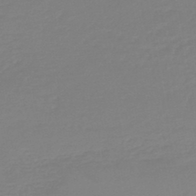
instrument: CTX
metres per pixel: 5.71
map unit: lHb
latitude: -45.1242
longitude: 64.0094
